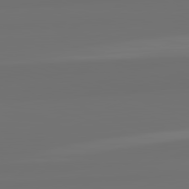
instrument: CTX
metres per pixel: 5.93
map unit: lApd
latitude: 82.6112
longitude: 162.1983
